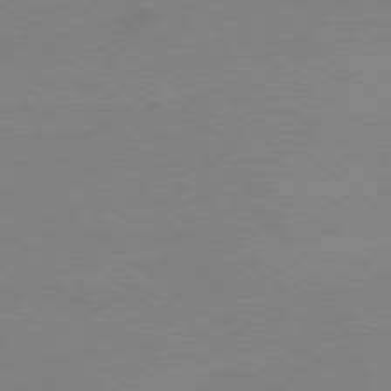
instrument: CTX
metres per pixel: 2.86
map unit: Hpe
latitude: -79.1809
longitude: 7.7855
